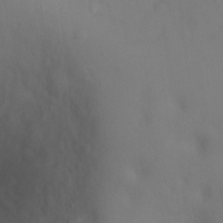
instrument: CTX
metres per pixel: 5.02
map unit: Ht
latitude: -2.4440
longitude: -33.7828
